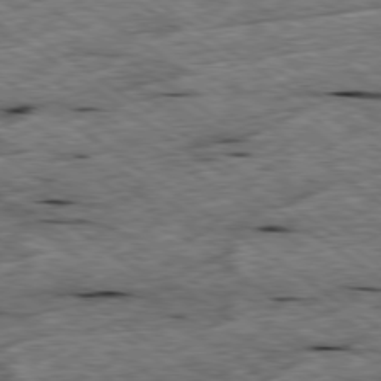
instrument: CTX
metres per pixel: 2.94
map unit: Ap
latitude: -79.5777
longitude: -87.9150
